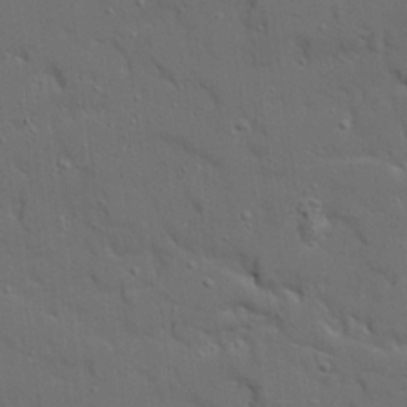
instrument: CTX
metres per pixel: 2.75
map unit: Ave
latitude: 19.0080
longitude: -128.6679
